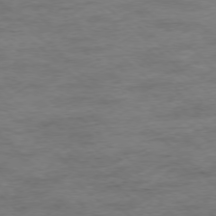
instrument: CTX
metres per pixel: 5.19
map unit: Ap
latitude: -77.2754
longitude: -93.1970
